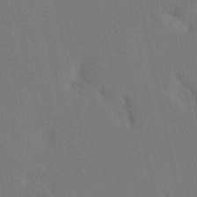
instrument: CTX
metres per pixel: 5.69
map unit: HNhu
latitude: 6.6490
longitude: 4.3684
